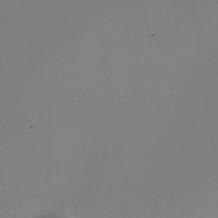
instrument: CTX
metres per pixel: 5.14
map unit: Nhe
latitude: -35.1620
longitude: -118.0633
